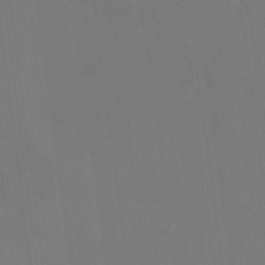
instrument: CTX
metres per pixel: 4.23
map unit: HNhu
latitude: 7.3860
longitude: 4.3684
